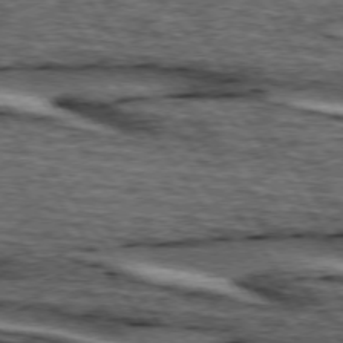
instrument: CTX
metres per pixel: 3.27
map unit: lApd
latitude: 74.4790
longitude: -72.9703
